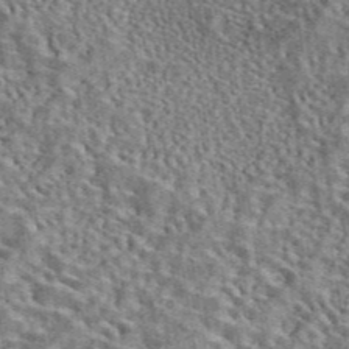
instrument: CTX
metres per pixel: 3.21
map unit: eAb
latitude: 43.0081
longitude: 112.4251
